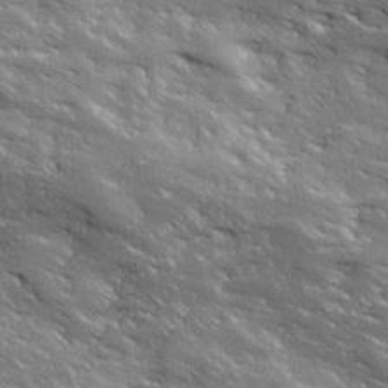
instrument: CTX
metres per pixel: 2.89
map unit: Ave
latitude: 19.1403
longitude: -136.1956
